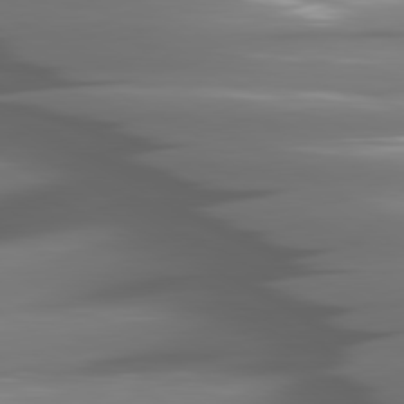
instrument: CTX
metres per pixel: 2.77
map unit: lApd
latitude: 80.5735
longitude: -144.2711
